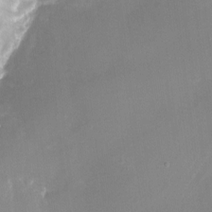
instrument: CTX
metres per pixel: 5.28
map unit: Nhu
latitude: -24.1039
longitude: -70.9702
